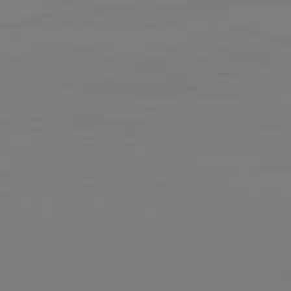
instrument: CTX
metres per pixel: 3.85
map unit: Hpe
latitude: -82.5007
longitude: 9.7666
